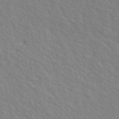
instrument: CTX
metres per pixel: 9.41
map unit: ANa
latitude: 48.3656
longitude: -76.3845
